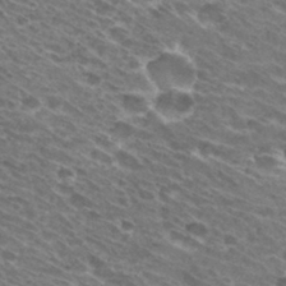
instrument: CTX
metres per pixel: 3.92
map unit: Hto
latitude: 30.7247
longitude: -43.8394
